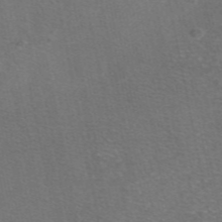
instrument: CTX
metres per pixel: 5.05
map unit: eAb
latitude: 47.5560
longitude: 115.8611
